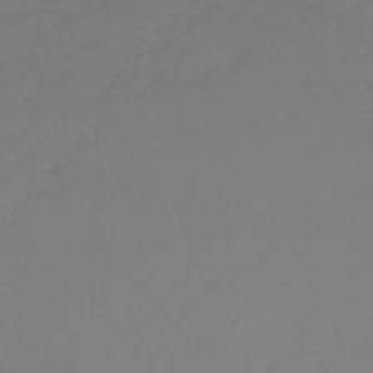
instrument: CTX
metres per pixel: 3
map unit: lHb
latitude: -45.4454
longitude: 72.4062
